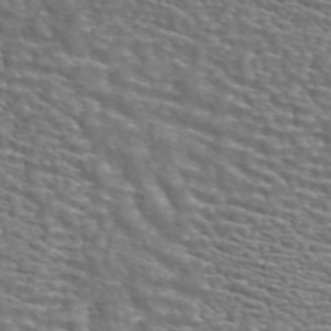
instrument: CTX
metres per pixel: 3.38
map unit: ANa
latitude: 44.6301
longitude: 28.7463
